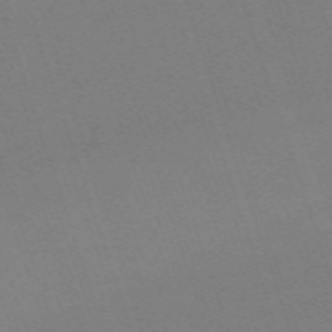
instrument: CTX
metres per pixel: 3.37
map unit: eHh
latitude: -64.4818
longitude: 51.3321
